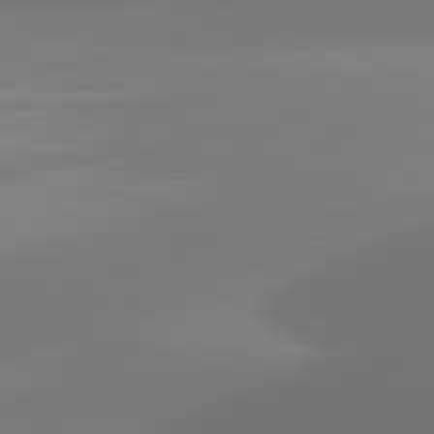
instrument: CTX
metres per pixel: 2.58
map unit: lApd
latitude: 81.6505
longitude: -161.3293
